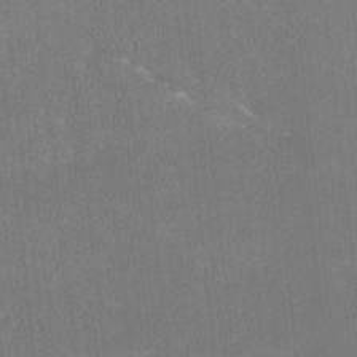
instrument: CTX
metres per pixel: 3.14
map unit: Ave
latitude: 17.9339
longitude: -137.2726
